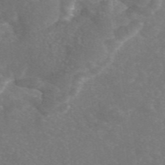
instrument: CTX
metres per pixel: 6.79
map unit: eAb
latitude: 46.7813
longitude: 111.2565
